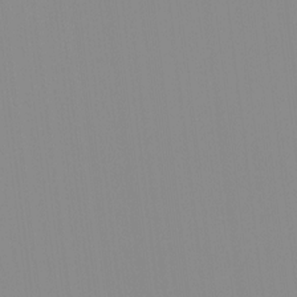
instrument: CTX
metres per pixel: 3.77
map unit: HNhu
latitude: -1.1054
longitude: -5.6505
